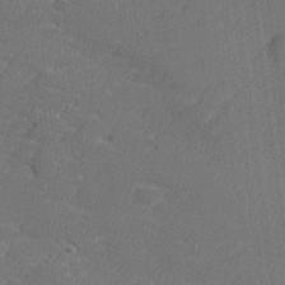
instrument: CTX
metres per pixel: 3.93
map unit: lHvf
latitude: 25.7071
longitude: 141.3132
